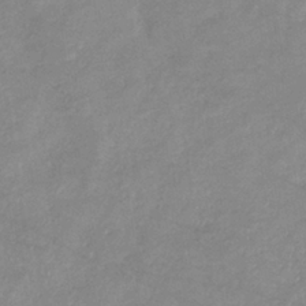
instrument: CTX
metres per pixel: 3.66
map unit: eHb
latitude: -36.4629
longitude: 75.2565
